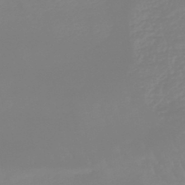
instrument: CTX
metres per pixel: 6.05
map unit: lHb
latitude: -45.2376
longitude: 79.5210
